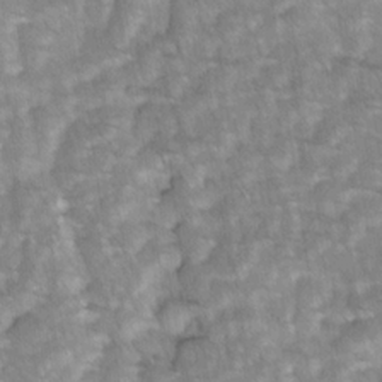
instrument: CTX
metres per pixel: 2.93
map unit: lAvf
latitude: -1.6722
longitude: -113.7072
